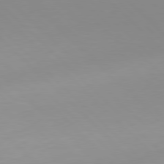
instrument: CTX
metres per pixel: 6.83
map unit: Hpe
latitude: 77.7071
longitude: -164.3845
